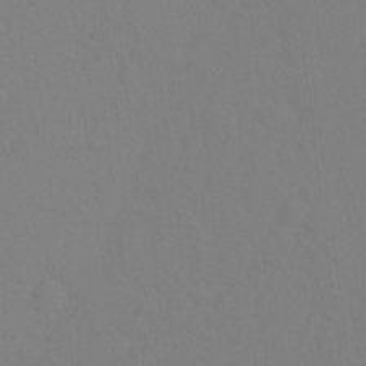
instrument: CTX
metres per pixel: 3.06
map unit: Hto
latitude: -6.8786
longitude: -48.0255
